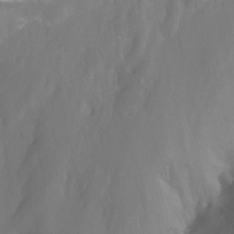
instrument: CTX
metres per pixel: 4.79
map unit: Nhu
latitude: -13.1053
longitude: -63.9717
